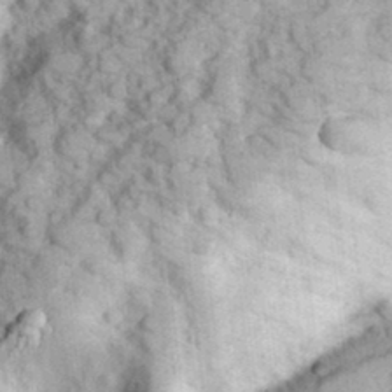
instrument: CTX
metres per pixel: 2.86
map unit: Hve
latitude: 32.2145
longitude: 151.5588
